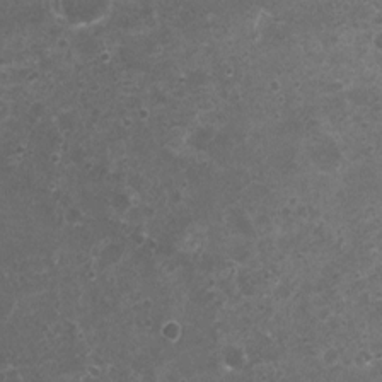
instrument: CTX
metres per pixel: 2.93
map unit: Nhu
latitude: 3.6127
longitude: -17.5371
